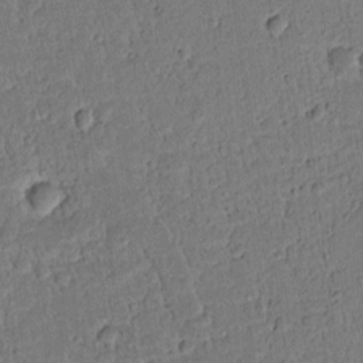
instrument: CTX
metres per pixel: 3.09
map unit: lAvf
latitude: 8.6113
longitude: 164.8975
